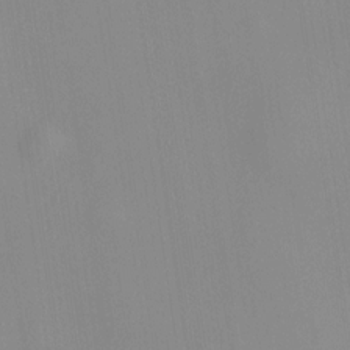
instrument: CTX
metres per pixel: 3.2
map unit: HNhu
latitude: 11.5560
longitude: 10.5952
